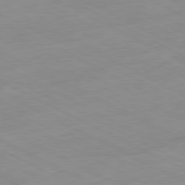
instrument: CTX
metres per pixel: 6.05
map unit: Ap
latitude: -80.8408
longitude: -92.1200
